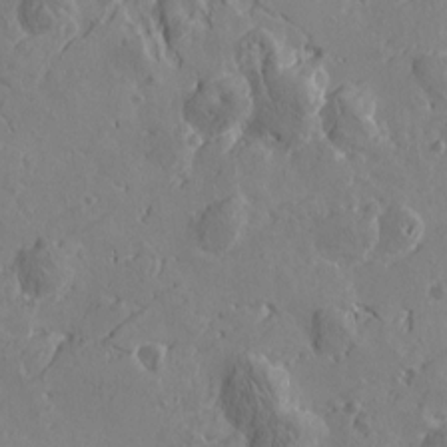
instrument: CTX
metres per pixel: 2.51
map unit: Htu
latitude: -3.8044
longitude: -176.9325
